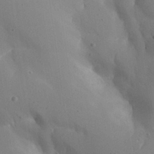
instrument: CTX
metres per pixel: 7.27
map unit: Aa
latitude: 27.3104
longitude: -128.9325
